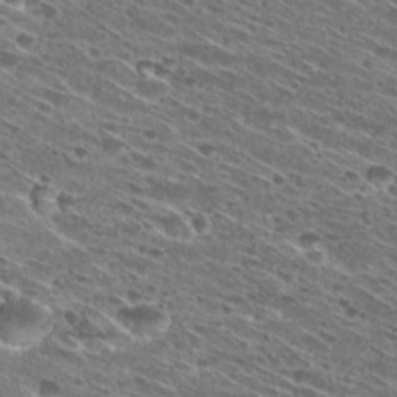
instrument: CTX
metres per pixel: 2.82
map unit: Hto
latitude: 29.2915
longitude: -45.8394
